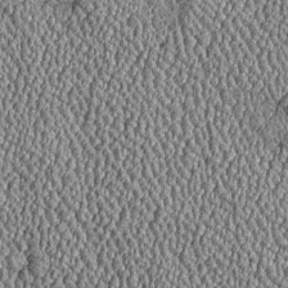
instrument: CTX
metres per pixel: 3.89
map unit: Htu
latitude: -6.8975
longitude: 156.6329
